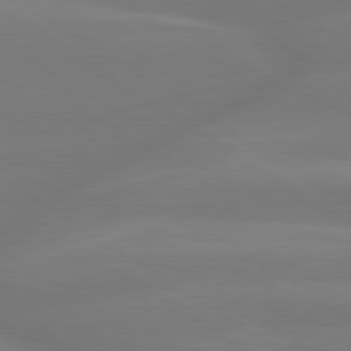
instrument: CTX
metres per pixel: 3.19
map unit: lApd
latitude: 79.6316
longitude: -149.9339
